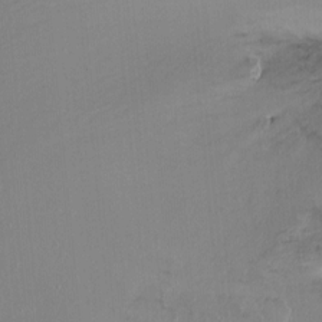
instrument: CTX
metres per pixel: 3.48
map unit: Ht
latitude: -7.2754
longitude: -37.5371
